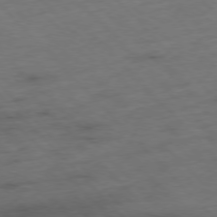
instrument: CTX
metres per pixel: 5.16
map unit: Hpe
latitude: -77.2376
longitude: -17.2915
